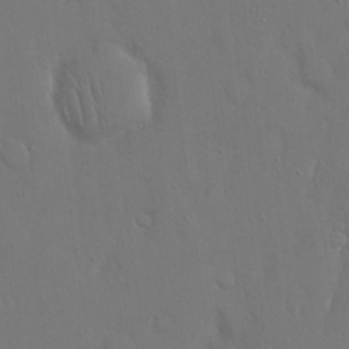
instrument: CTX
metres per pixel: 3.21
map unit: eHh
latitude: 15.9906
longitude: -71.5182
